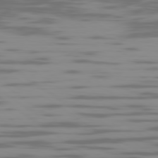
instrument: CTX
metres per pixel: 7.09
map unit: Ap
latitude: -79.4454
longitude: -103.7260
